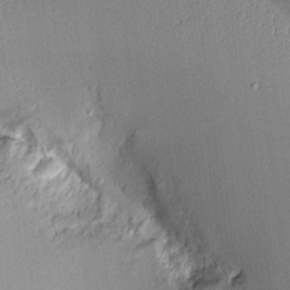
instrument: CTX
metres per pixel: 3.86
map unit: Aa
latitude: 10.0822
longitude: -128.7813
